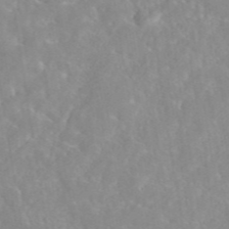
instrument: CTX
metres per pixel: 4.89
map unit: eAb
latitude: 45.1025
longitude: 126.8974
